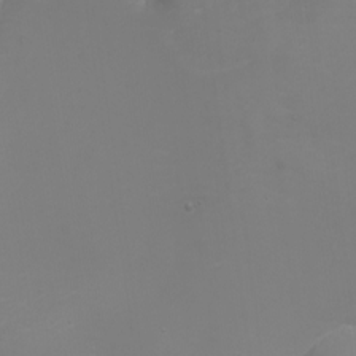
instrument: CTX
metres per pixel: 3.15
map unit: Nhu
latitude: -7.1242
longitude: -81.3104
